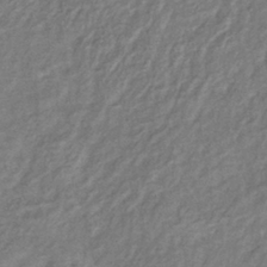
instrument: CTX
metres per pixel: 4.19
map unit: eHb
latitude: -38.2929
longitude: 76.3495
